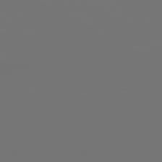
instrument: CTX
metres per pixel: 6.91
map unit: Hpe
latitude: 78.2334
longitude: 174.0283
